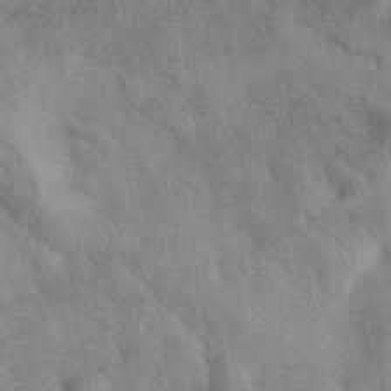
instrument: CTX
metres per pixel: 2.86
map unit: eAb
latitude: 41.9906
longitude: 107.5777
